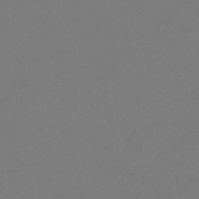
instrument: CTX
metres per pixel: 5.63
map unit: eHb
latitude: -46.8030
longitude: 87.7100
